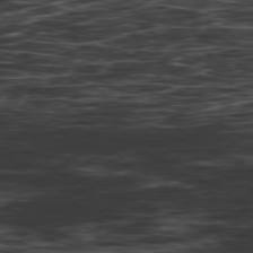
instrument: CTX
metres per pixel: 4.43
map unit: Hpe
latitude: -79.0486
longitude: 13.6722
